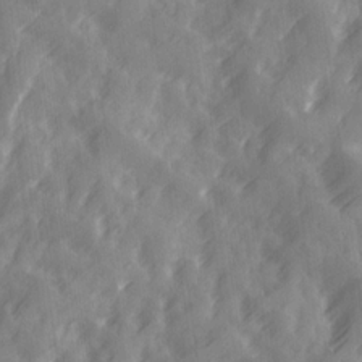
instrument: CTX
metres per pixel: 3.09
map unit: Ave
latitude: 19.5749
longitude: -131.8773
